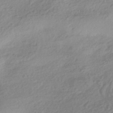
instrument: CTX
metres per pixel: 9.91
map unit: HNhu
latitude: -40.9730
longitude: 92.0850
